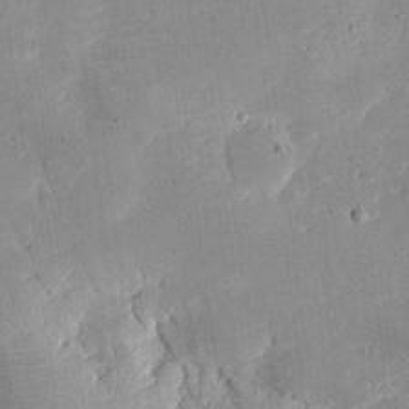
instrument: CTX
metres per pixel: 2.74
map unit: eHh
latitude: 7.6694
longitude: -68.8380
